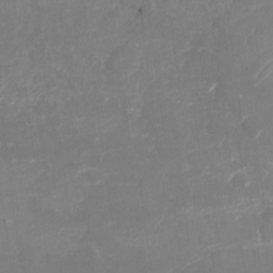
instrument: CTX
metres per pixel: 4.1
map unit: Nhu
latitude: -28.9164
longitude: -64.2334
